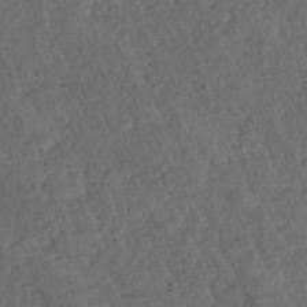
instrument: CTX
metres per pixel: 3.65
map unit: ANa
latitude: 40.2522
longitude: 18.7841
